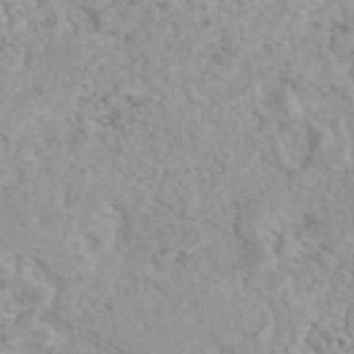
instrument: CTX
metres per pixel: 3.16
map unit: eAb
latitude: 44.4979
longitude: 115.6533
